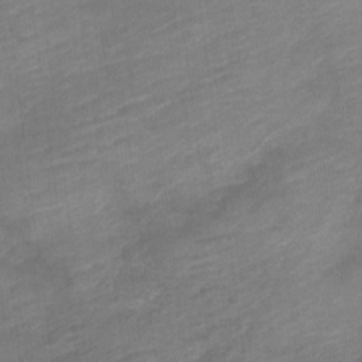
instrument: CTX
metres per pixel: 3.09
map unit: Nve
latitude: -18.3495
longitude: 107.0487
